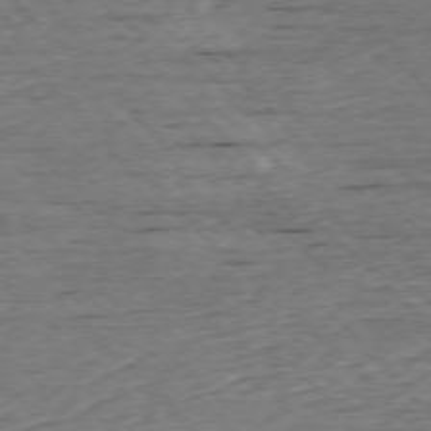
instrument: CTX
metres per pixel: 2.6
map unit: Ap
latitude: -76.9731
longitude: -86.6679
